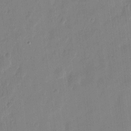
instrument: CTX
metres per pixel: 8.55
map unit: eHh
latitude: 8.0444
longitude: -73.9339
